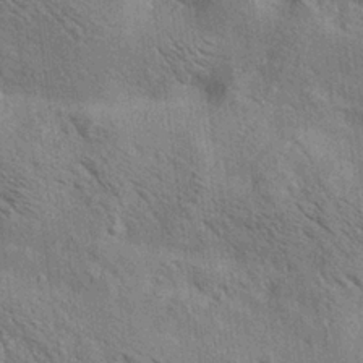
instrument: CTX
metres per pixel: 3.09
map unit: lAa
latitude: 19.4237
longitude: -139.7450
